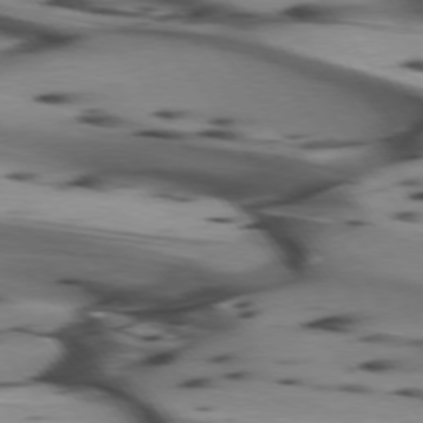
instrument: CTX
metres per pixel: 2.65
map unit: lApd
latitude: 74.6113
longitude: -64.5924
